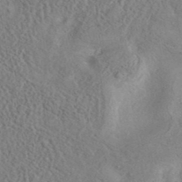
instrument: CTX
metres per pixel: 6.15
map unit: eAb
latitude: 40.4789
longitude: 104.3306
